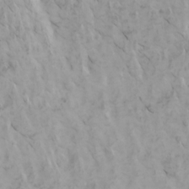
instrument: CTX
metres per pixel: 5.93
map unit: Htu
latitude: -5.6344
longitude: -73.3293
